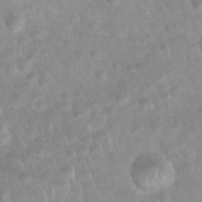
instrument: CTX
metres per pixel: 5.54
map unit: Nhu
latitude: 27.0836
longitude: -62.6491
